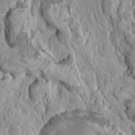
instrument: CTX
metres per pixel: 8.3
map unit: HNhu
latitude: 5.8583
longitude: -1.2726
